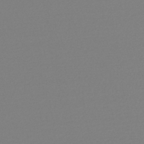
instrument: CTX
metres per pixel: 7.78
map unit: lHb
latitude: -45.2754
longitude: 75.8801
